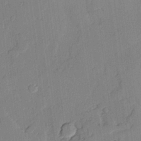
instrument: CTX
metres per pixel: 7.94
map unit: lAvf
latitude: 25.2725
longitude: -110.3656
